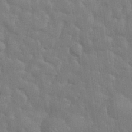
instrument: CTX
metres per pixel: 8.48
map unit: eHh
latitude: 35.1592
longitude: -61.0080
